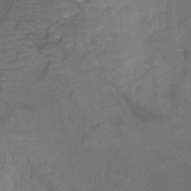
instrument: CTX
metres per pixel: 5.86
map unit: Ht
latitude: -0.1984
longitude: -38.5735
